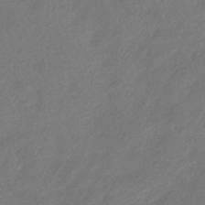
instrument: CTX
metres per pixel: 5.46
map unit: HNhu
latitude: -43.2564
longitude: 91.2943
